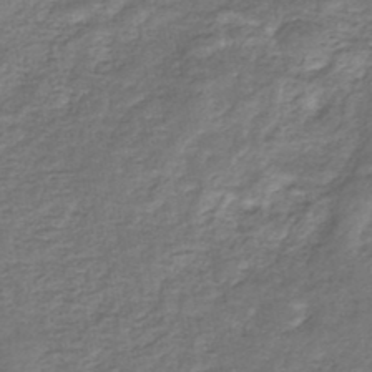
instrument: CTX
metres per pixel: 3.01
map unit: eHb
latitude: -33.7856
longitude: 75.7100
